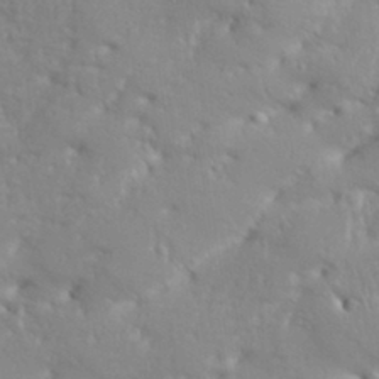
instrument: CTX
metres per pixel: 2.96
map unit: Aa
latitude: 33.5182
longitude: -144.0633
